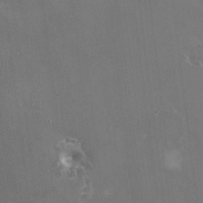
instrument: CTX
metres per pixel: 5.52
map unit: HNhu
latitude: 2.5545
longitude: 6.5951
